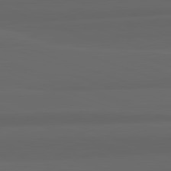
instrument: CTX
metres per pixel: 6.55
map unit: lApd
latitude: 82.8191
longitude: 159.9178
